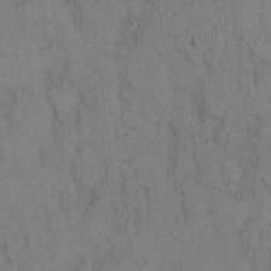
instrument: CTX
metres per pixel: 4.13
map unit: Hto
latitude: 8.3278
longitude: -59.2348
